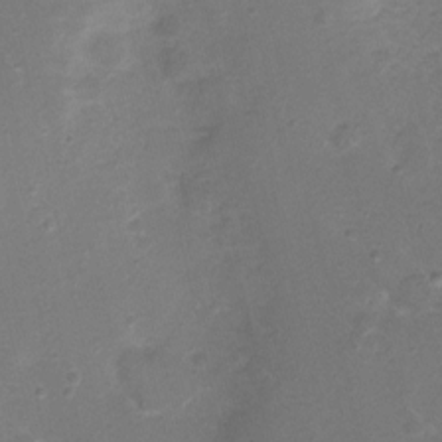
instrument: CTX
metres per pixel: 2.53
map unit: Nhu
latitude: 1.8394
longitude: -15.9151
